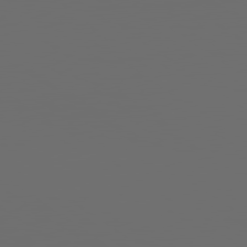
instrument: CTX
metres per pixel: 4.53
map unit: lApd
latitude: 79.7828
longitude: 164.6141
